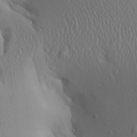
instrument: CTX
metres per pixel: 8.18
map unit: Aa
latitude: 24.6301
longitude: -135.4804
